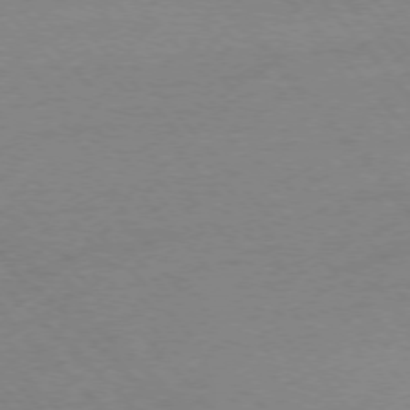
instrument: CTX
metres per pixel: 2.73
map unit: Ap
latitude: -76.5007
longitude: -93.9339
